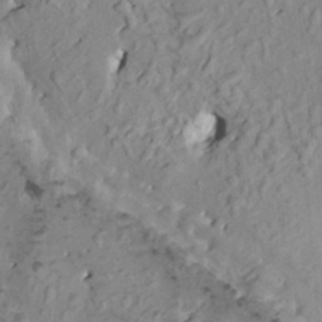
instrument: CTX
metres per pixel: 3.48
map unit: HNhu
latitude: 3.5560
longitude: 5.8044
